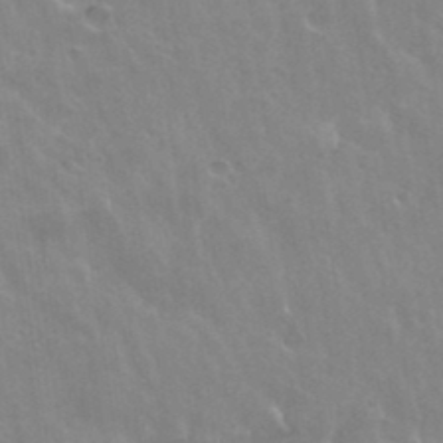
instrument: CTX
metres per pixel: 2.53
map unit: Hto
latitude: 35.9339
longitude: -43.8772
